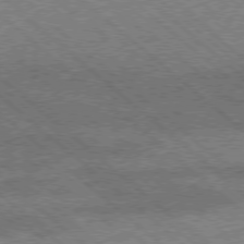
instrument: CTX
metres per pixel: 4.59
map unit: Ap
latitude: -78.3306
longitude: -48.9703
